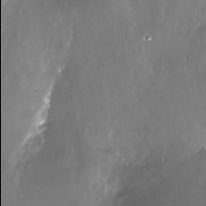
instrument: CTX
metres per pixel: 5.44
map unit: Nhe
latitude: -27.7099
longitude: -109.9906
